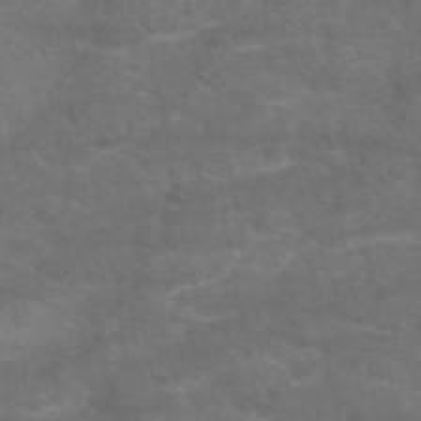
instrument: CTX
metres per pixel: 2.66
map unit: eAb
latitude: 48.6679
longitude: 122.5574
